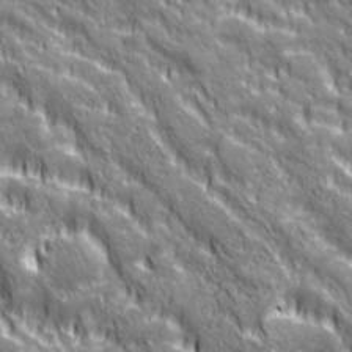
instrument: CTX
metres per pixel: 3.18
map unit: Ave
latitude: 20.4601
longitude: -134.7435
